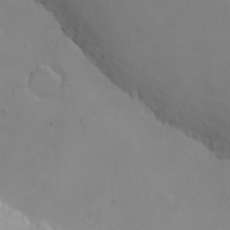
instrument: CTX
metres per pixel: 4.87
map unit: eHh
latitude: -9.6533
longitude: -67.5938
